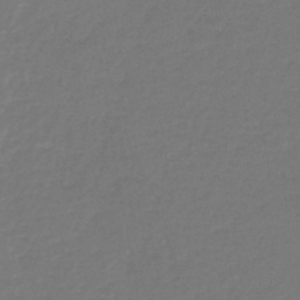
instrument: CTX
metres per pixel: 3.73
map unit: lHb
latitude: -45.5777
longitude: 64.1795
